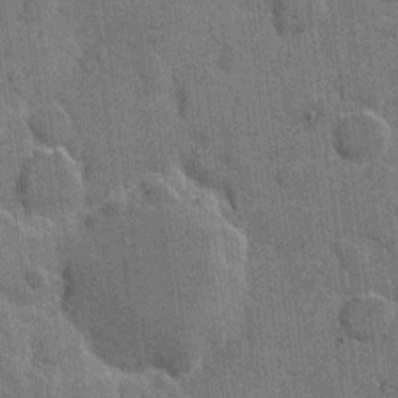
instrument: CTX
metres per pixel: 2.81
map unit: eHh
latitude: 6.2900
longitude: -64.5168
